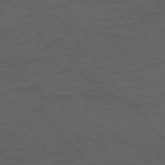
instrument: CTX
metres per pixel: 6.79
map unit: Hpe
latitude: 75.3860
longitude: -146.1389
